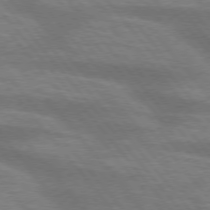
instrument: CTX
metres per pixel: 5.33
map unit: lApd
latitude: 75.3293
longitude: -58.4412
